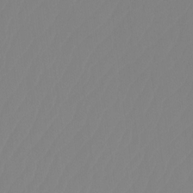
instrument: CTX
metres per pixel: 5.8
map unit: Ht
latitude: -14.3496
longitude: -50.2900
